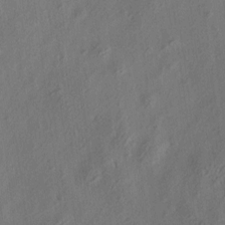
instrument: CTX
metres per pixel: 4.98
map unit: eHh
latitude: 6.4412
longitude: -77.1592
